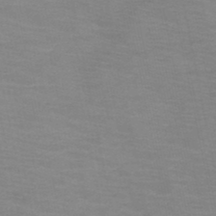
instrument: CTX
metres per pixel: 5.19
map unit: HNb
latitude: -46.6518
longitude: -47.1026
